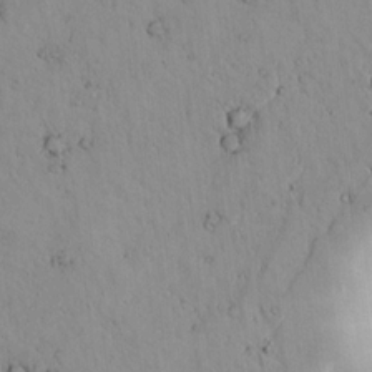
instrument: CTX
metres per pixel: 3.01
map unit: lAvf
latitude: 9.3671
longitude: 168.8030
